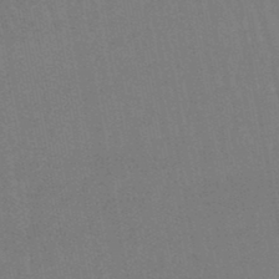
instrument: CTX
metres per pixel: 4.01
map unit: eHb
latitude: -46.5384
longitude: 78.5384
